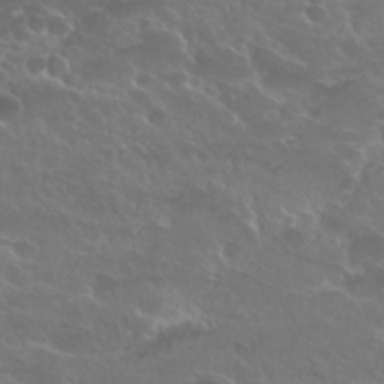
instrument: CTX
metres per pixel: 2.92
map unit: Hto
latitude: 25.3859
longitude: -39.4237
